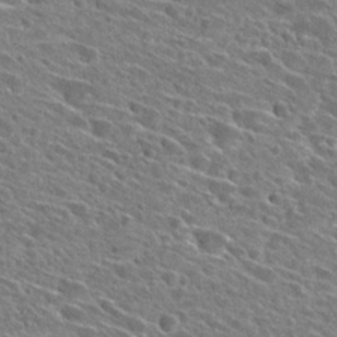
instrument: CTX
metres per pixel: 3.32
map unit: Hto
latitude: 27.0836
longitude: -43.1970
